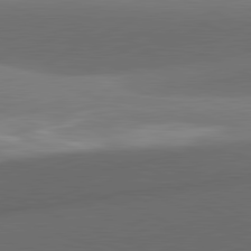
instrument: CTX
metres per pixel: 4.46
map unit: lApd
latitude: 81.7639
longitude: 132.3118
